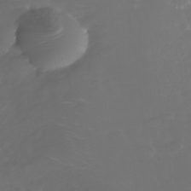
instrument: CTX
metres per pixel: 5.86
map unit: Nhe
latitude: -34.6707
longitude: -88.2523
